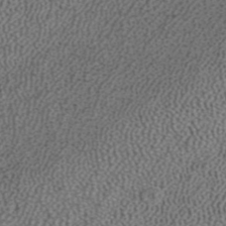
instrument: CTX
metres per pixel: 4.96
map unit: ANa
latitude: 39.8772
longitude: 24.6329
